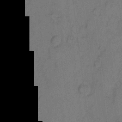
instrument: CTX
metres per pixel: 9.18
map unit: eHh
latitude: 8.0444
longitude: -65.8205
